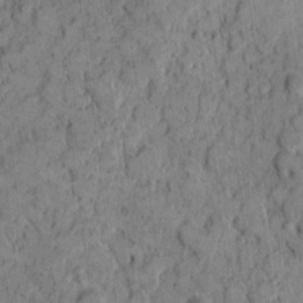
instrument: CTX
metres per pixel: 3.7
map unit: eHh
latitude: 7.6883
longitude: -63.8017
